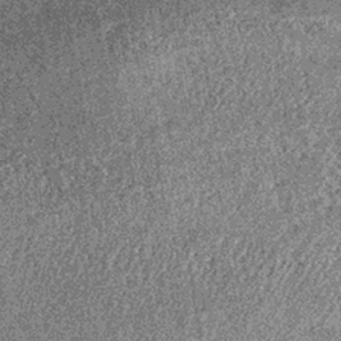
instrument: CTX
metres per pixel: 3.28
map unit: lHb
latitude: -36.4629
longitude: 67.7478
